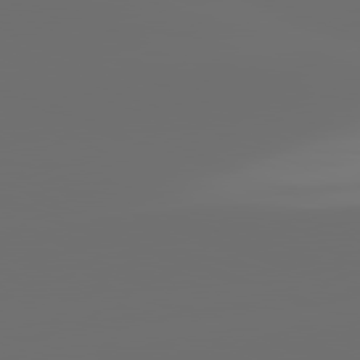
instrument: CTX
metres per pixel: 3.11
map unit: lApd
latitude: 82.1011
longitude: -152.6113
